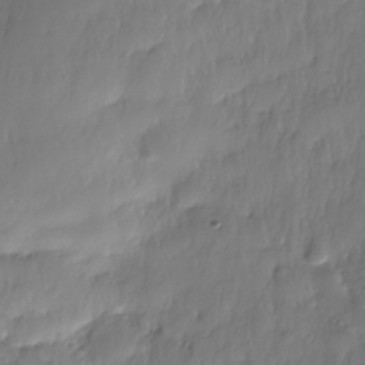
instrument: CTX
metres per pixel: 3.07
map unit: Nhe
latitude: -36.5762
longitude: -179.2348
